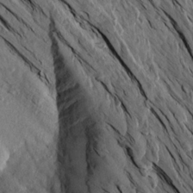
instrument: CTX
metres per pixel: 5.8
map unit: Aa
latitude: 15.8584
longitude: -145.3670
